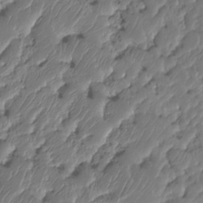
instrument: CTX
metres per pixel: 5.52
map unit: HNhu
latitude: -24.8030
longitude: 50.8597
